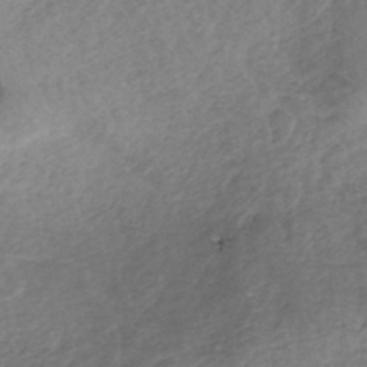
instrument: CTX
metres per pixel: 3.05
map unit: eHh
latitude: -44.7274
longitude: -29.8772
